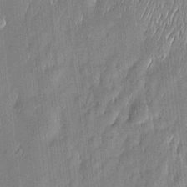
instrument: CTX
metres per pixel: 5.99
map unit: Htu
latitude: -6.6140
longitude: 175.5021
